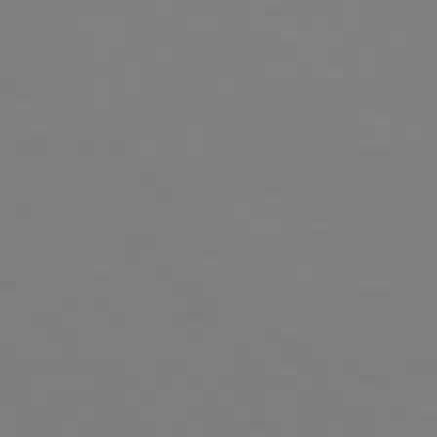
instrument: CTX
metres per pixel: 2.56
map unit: Hpe
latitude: 75.5938
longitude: -141.2725
